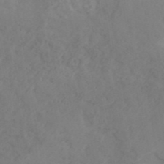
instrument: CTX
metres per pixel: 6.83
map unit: ANa
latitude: 41.5560
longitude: 53.0486
